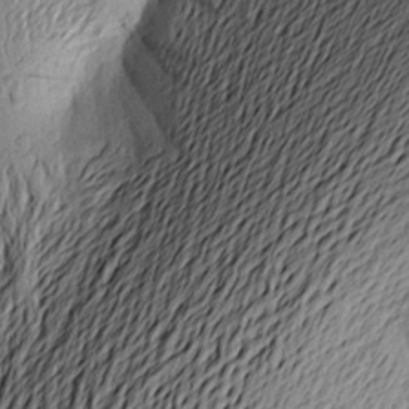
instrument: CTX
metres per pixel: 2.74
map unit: Aa
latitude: 23.0080
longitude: -149.6316
